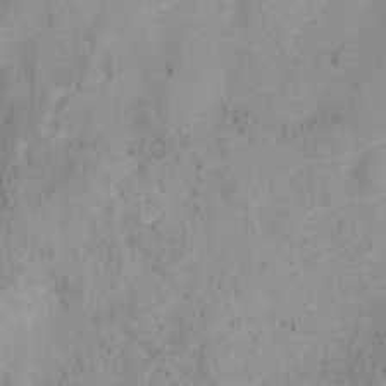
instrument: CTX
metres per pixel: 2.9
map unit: Nhu
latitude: -13.6155
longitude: -41.0080
